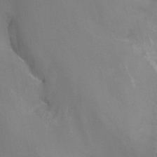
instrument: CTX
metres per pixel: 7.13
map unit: Nhu
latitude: -13.1998
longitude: -64.0633
